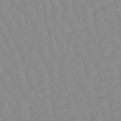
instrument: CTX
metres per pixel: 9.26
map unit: lHb
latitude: -48.2551
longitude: 78.5951
